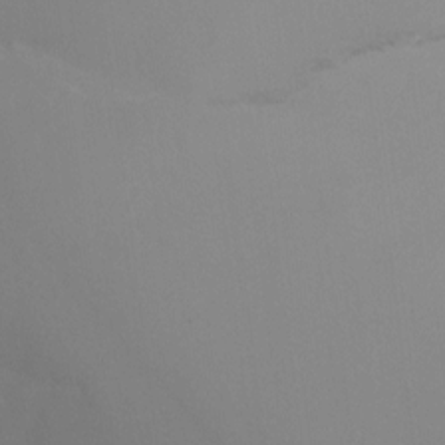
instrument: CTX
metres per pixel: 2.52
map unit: Ht
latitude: -16.5763
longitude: -47.4616
